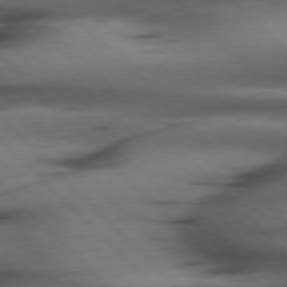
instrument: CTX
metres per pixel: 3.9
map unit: Hpe
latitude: 77.2915
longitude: -154.8191
